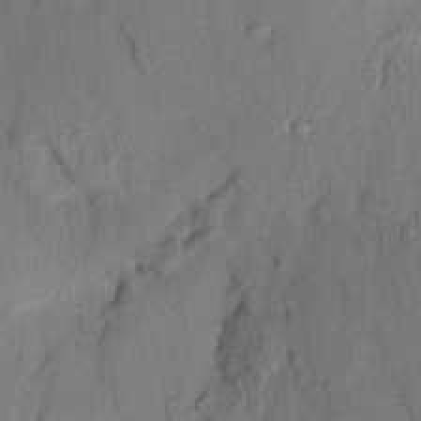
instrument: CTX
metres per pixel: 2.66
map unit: HNhu
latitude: 14.4034
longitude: 10.7841
